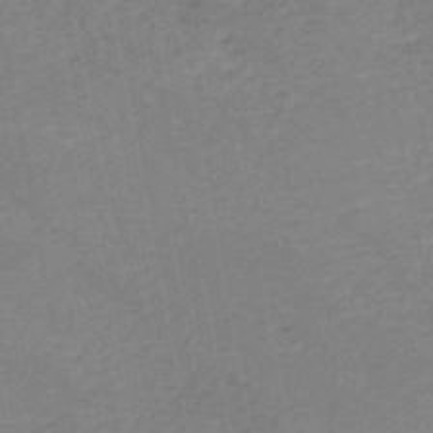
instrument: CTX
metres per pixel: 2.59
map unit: HNb
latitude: -48.6141
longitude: 58.3117
